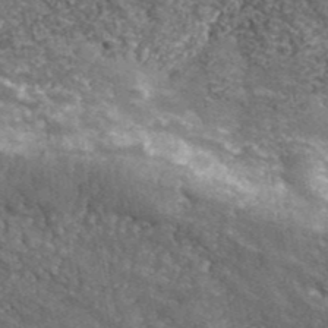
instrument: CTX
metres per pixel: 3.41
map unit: eHh
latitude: 42.2901
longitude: -90.9892
